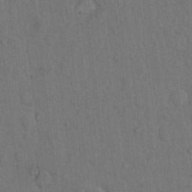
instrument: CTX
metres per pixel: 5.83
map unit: Hto
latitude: 9.9150
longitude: -60.9324
